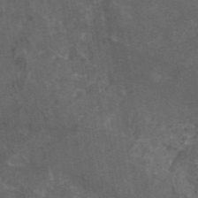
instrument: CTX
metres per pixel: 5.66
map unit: eAb
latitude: 45.4237
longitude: 115.9367
